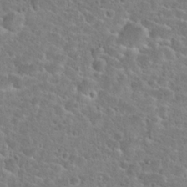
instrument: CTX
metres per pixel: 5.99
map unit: Hto
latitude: 24.9324
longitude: -48.9892
